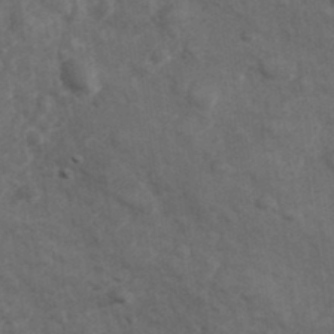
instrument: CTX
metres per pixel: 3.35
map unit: Hve
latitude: 33.5182
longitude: 151.1620
